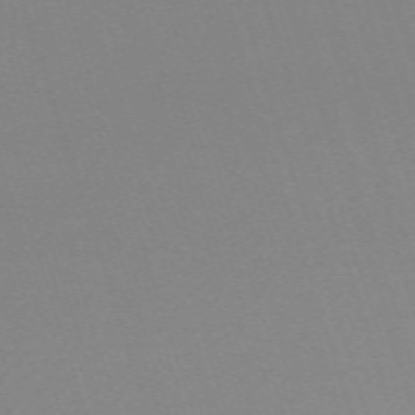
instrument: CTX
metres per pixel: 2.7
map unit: eHh
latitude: -62.9730
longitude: 52.0094
